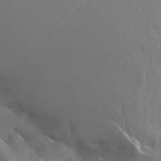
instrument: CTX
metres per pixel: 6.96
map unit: Aa
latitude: 26.1389
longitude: -132.9514
